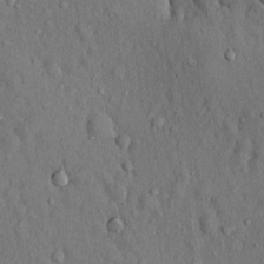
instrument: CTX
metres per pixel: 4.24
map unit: Hto
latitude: 14.1011
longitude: -58.2523
